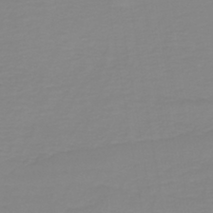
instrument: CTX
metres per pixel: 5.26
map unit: lHb
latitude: -40.8786
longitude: 60.1417
